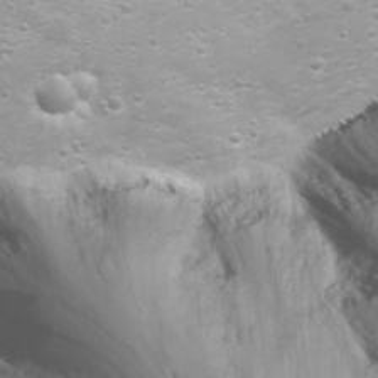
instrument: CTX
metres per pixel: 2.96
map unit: Nhu
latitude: 24.1766
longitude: -61.6694
